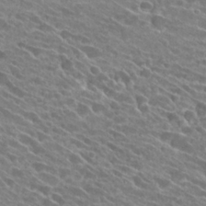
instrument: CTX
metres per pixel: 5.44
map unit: Hto
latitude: 25.7449
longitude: -41.9150
